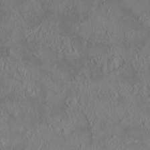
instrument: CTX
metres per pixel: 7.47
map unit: HNhu
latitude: 5.4993
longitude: 13.5588
